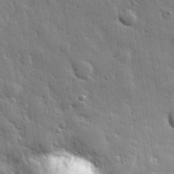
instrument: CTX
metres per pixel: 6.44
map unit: eHh
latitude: 31.3482
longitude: -79.2348
